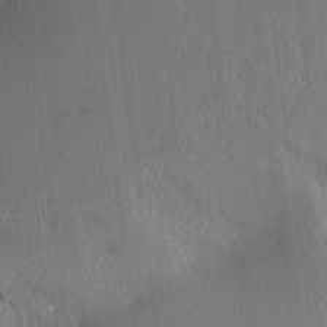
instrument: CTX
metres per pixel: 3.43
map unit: Aa
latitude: 15.5183
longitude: -148.1767
